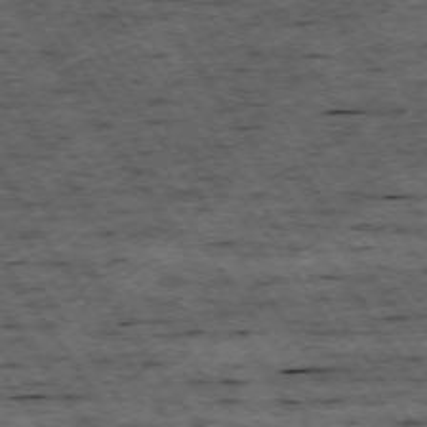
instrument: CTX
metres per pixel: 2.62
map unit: Hpe
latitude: -74.2173
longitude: 3.3698
